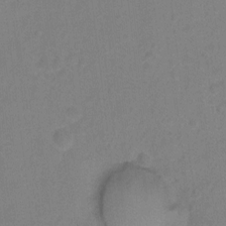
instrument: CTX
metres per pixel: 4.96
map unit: Hto
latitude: -5.8044
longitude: -35.6505
